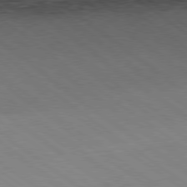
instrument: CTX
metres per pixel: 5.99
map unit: Hpe
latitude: -80.5196
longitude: 23.7667
